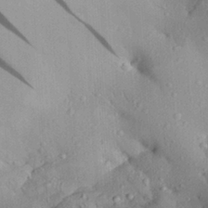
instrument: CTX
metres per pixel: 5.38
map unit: Aa
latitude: 29.5938
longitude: -133.0458
